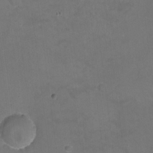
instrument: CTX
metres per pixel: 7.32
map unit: Ht
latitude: -11.2565
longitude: -45.4237
